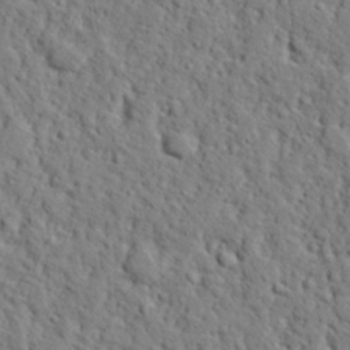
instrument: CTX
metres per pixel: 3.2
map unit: eHh
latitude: 25.9528
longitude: -78.3468
